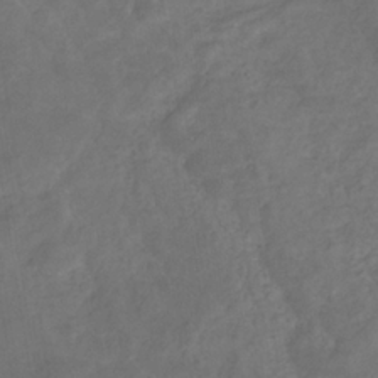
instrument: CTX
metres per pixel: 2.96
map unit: eHb
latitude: -32.8597
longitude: 72.2739
